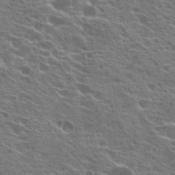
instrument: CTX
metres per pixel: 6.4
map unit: Hto
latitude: 21.9528
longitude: -40.2144
